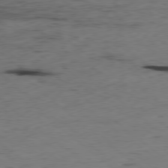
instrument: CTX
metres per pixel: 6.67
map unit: Hpe
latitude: -78.8030
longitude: 16.1417
